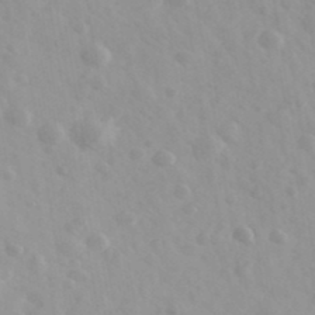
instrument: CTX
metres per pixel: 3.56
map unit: Ave
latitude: 39.6127
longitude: -106.5546
